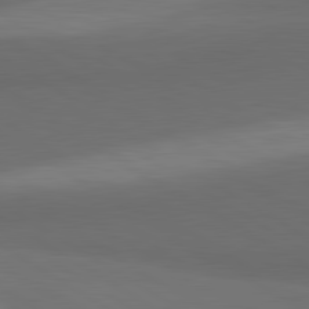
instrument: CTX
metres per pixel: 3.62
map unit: lApd
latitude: 80.9514
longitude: 160.6896
